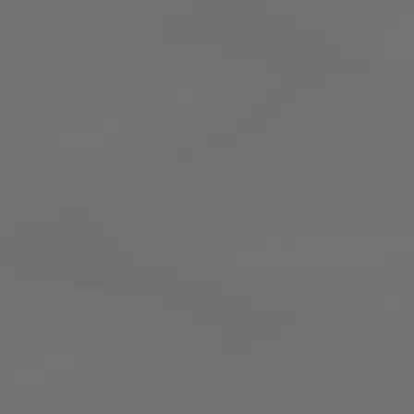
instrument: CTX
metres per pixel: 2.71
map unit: lApd
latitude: 79.4049
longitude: -174.9703
